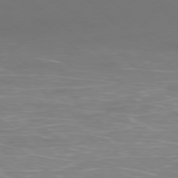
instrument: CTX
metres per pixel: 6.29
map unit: Ap
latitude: -78.2550
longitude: -95.2537
